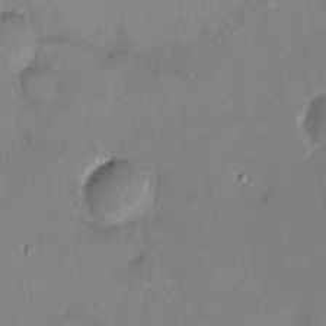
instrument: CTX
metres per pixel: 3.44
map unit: HNhu
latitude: 7.4426
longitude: 4.6518
